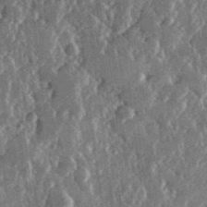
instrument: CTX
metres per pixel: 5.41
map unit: lHvf
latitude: 31.7072
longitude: -90.4034
